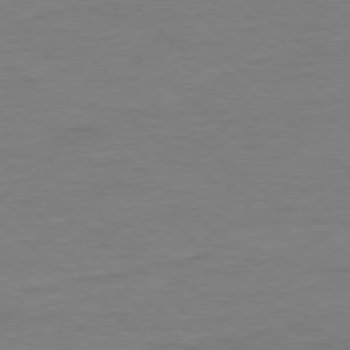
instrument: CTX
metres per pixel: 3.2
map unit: Ap
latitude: -78.2739
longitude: -89.9151
